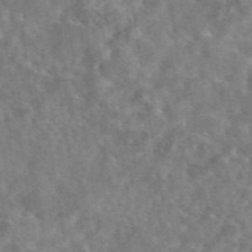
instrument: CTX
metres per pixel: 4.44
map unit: eAb
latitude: 44.7057
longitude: 116.4251
